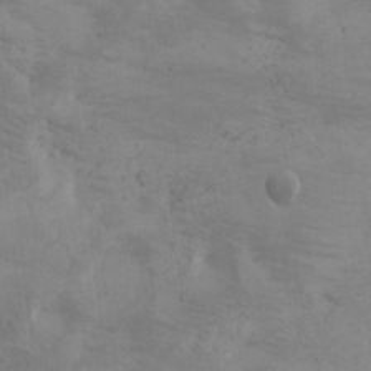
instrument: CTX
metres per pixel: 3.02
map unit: Nhu
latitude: -4.5384
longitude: -84.5357
